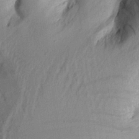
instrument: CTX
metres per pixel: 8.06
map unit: Aa
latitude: 21.0081
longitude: -143.4616
